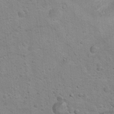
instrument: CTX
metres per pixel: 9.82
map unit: Nhu
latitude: 9.9717
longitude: -23.7072
